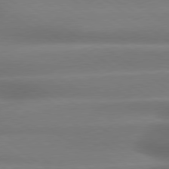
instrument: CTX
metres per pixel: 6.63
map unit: lApd
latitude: 79.3104
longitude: -134.8569
